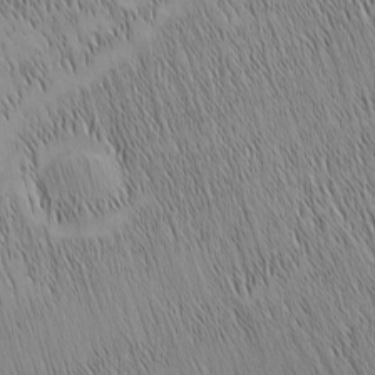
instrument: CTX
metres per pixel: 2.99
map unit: Nhu
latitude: -6.1039
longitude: -152.1389
